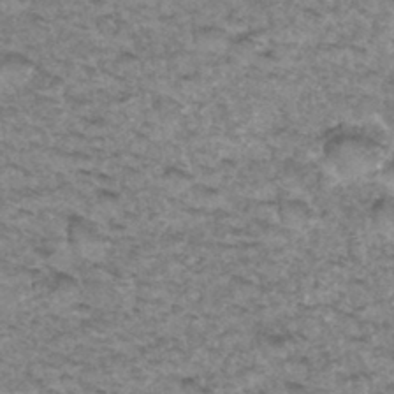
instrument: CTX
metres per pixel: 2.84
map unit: Hto
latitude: 34.9891
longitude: -47.4994
